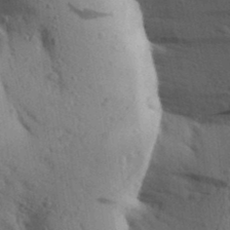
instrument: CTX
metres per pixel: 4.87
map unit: Aa
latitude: 25.8394
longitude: -148.9514
